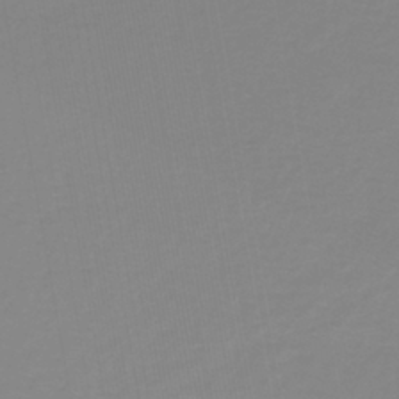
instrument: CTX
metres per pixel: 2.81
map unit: lHb
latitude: -41.1998
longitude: 63.5399
